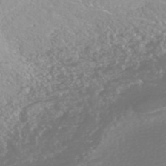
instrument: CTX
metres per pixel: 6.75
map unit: HNhu
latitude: -47.1998
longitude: 97.4455
